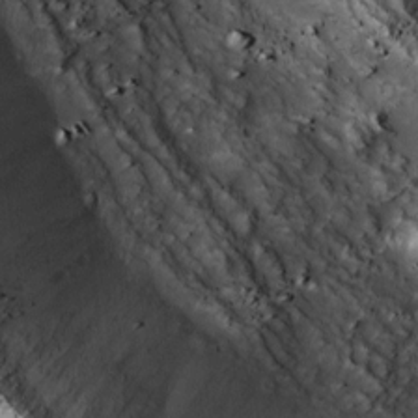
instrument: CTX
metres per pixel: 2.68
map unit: Ave
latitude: 17.2348
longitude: -133.4615
